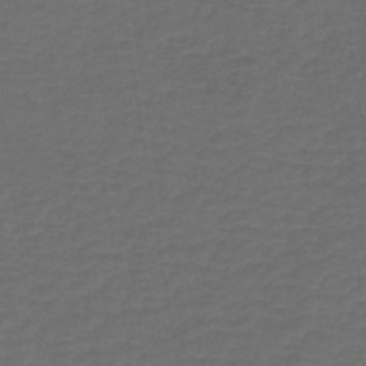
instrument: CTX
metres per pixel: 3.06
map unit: HNb
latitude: -43.1053
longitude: 51.3887
